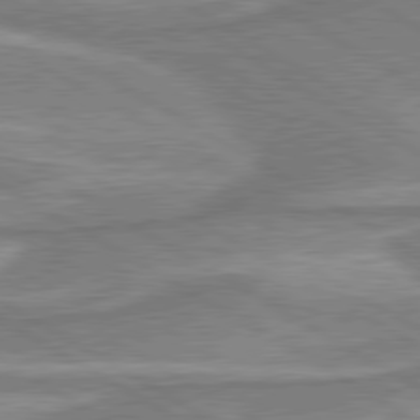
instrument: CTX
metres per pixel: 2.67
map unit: lApd
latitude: 80.2333
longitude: -177.8583
